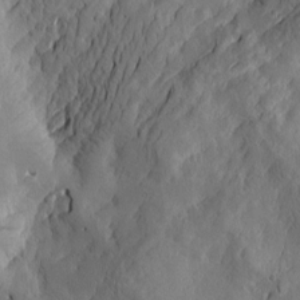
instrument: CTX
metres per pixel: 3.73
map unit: Htu
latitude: -2.8407
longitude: -176.8002
